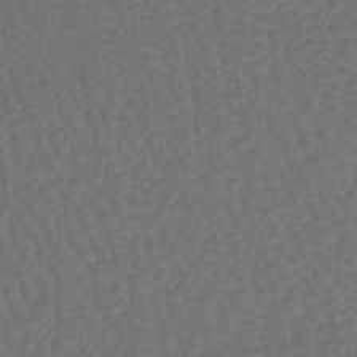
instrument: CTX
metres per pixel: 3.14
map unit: lHb
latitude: -39.6155
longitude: 63.4454
